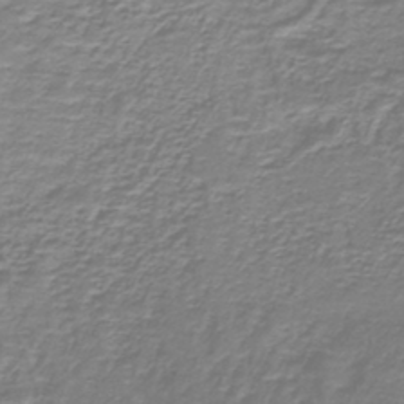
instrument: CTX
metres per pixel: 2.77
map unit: lHb
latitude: -40.2172
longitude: 59.2375
